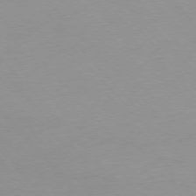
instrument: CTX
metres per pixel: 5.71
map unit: Ap
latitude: -76.5574
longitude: -70.0633
